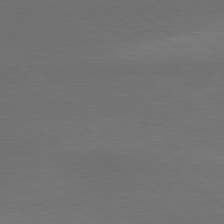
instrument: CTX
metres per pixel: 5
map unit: lApd
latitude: 79.6694
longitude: -177.8016
